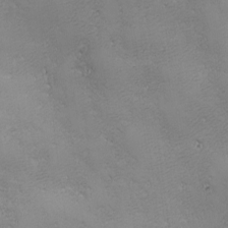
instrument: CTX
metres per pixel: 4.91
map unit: Ave
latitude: -7.6910
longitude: -121.3104
